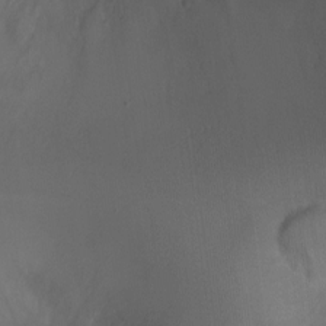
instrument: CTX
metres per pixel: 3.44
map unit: Ht
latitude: 0.7246
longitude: -21.1026
